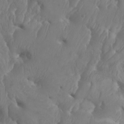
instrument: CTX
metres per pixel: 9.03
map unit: Htu
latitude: -6.2172
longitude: -76.8947
